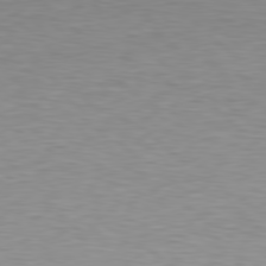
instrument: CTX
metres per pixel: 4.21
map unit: Hpe
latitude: 78.7435
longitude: -167.8016
